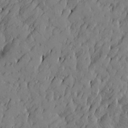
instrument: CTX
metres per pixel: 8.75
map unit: Htu
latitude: -4.5007
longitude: -176.8191
